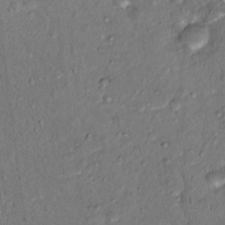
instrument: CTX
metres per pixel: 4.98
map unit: Hto
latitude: 15.6694
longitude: -30.7058
